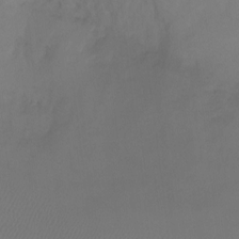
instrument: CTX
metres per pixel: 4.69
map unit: Ht
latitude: 0.2711
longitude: -35.2537
